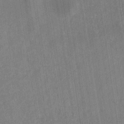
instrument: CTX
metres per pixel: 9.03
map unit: eHb
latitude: -29.7856
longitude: 69.6155
